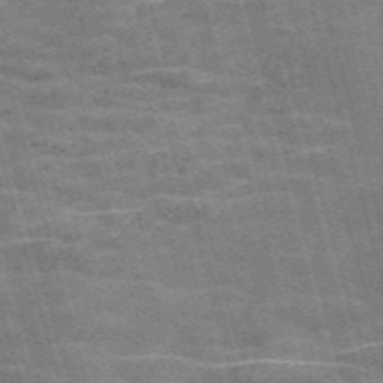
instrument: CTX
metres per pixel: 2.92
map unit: Nve
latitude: -59.0486
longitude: 65.8800
